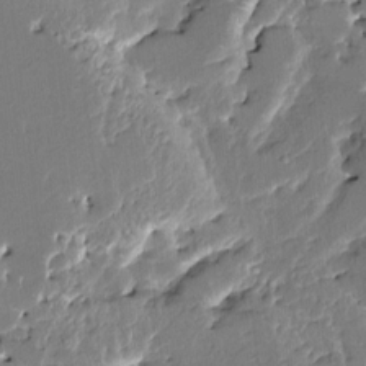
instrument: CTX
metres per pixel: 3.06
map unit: HNhu
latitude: 5.8961
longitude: -5.6694
